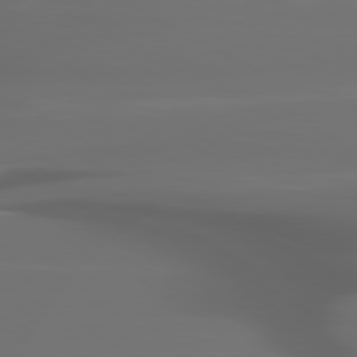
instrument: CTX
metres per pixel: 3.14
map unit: lApd
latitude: 80.0822
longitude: -140.2333
